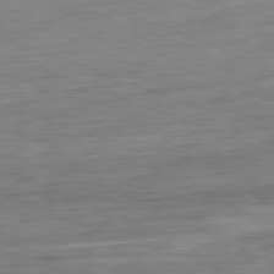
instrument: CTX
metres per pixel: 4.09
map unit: Ap
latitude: -81.3699
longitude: -90.1956
